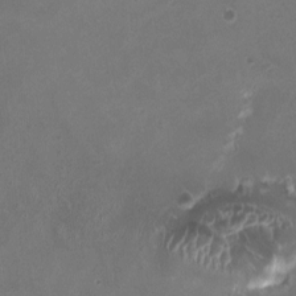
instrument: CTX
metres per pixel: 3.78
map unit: HNhu
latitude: 1.1403
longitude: -3.2915
